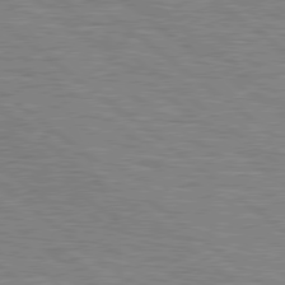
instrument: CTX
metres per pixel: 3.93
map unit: Hpe
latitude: 78.8947
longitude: -141.1214
